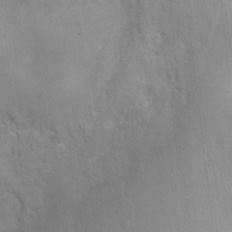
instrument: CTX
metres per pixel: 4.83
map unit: Nhu
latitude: 0.8191
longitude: -16.6301
